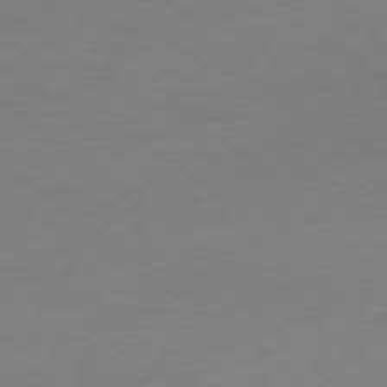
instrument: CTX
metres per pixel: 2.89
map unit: Ap
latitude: -78.5951
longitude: -67.5938
